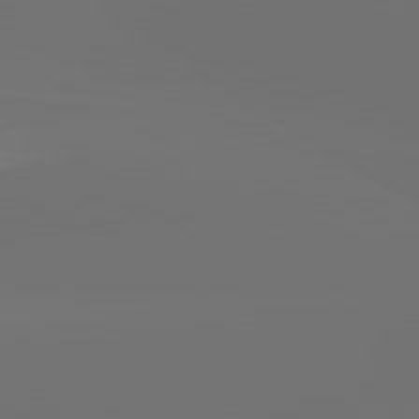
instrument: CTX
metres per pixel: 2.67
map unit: lApd
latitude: 81.8583
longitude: -164.2711
